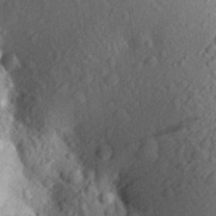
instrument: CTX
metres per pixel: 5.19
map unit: Aa
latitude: 28.3467
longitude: -148.3278
